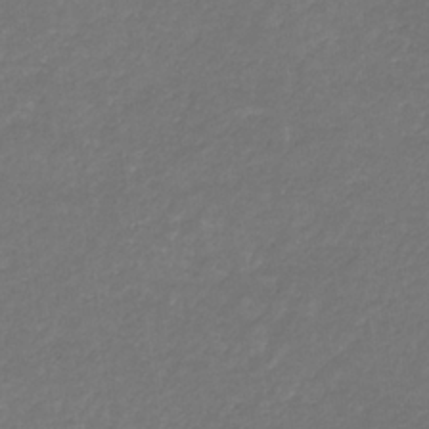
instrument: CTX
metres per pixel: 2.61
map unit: eHb
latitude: -32.4062
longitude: 70.3495
